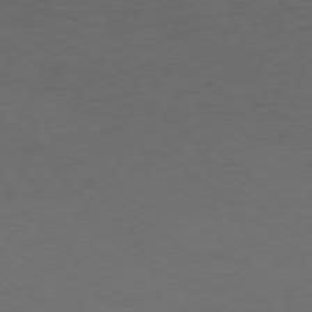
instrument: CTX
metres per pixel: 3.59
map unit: Ap
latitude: -77.5588
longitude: -76.4223
